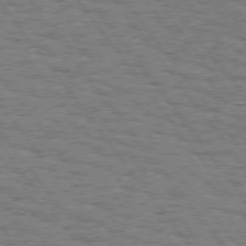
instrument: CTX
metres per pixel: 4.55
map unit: Hpe
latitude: 74.5546
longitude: -135.3103
